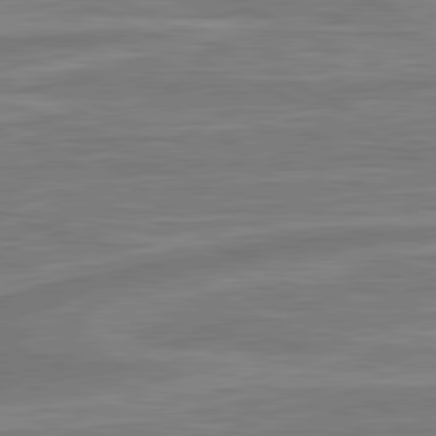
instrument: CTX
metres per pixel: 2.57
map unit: lApd
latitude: 81.1592
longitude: -174.4223
